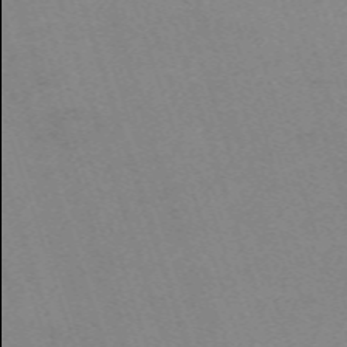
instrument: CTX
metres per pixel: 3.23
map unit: eHh
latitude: -63.0864
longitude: 50.0094
